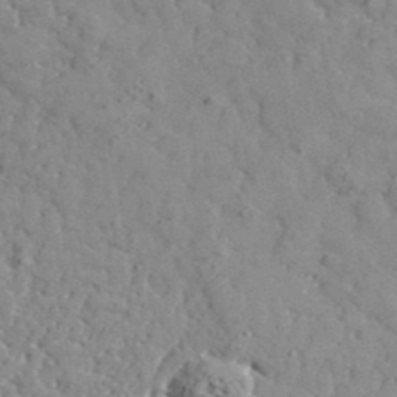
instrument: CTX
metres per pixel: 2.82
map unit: lHvf
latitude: 38.5924
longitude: -92.4034
